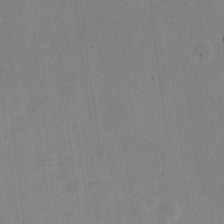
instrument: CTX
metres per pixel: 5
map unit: eHh
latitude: 21.1403
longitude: -70.0822
